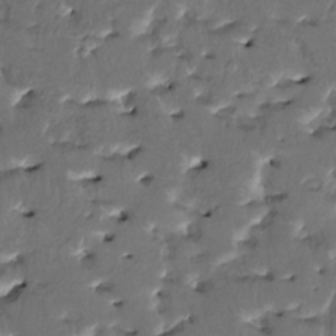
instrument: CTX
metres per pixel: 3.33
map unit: HNhu
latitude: 4.7246
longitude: 9.3887
